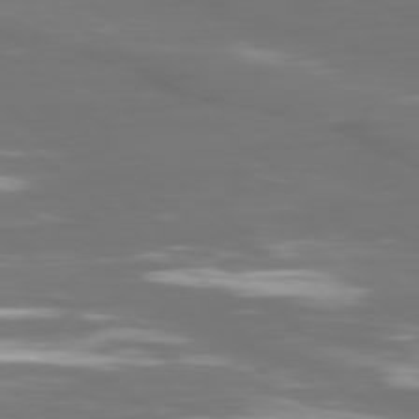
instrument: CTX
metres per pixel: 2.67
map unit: Ap
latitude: -79.3887
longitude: -61.1214
